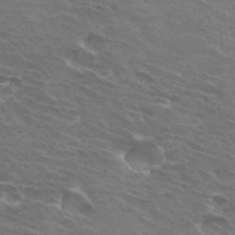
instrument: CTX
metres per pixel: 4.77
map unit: Hto
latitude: 32.2900
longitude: -43.6505
